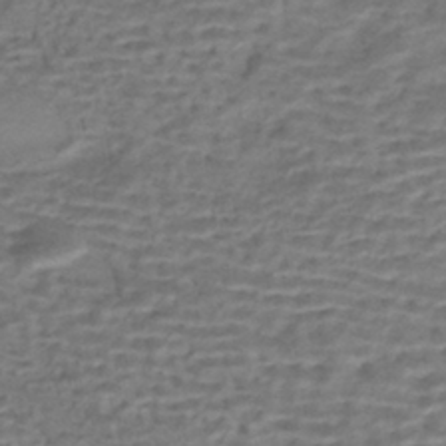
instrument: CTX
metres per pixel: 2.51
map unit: HNhu
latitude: -42.9919
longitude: 103.0109
